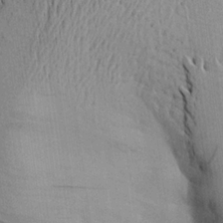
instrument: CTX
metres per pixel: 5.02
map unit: Aa
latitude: 20.4979
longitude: -144.4223
